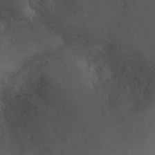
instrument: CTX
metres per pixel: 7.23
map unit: Ht
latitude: 2.0255
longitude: -19.3859
